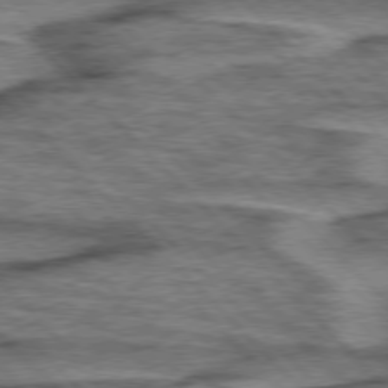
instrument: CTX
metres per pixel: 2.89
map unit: lApd
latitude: 76.5545
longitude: -78.0822
